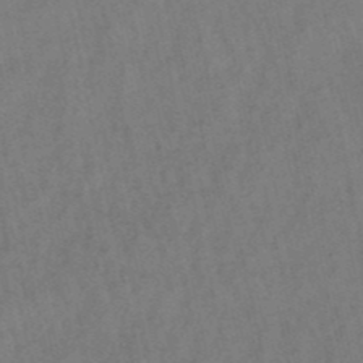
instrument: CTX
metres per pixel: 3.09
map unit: lHb
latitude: -49.4455
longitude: 72.9353
